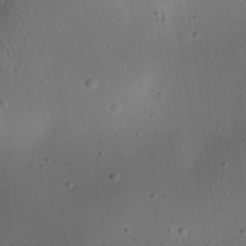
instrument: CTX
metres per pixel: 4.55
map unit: eHh
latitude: 23.2915
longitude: -70.7624
